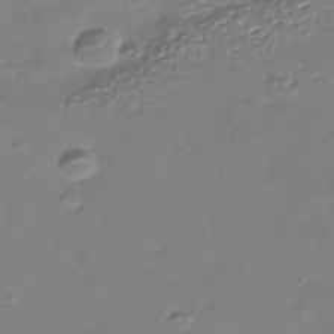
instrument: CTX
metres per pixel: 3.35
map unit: Nhe
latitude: -36.8219
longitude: -90.1011
